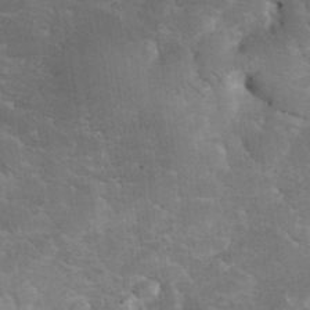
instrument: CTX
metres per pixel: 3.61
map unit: eHh
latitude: 36.2712
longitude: -67.8016
